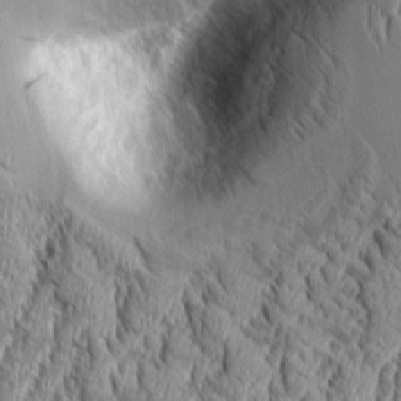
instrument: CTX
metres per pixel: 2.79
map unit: Aa
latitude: 8.8380
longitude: -129.8394
